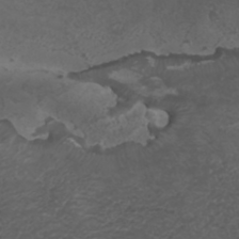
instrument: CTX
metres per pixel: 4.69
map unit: ANa
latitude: 36.2712
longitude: 14.3496
